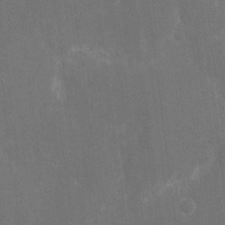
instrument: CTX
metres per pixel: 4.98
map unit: eHh
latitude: 8.9325
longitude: -71.4237
